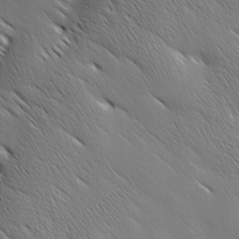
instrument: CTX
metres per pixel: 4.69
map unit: Ave
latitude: 1.3292
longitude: -114.4412
